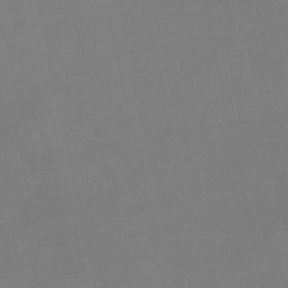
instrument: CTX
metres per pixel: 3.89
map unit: HNb
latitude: -53.1053
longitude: -50.5923
